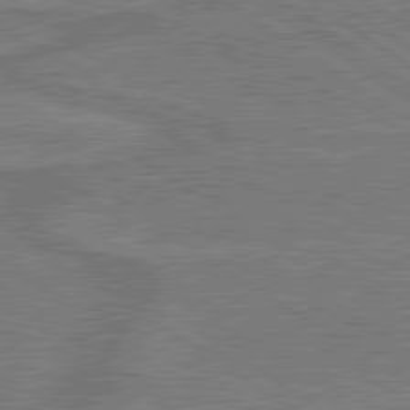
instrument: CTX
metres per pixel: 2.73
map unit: lApd
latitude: 79.9906
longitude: 166.4629
